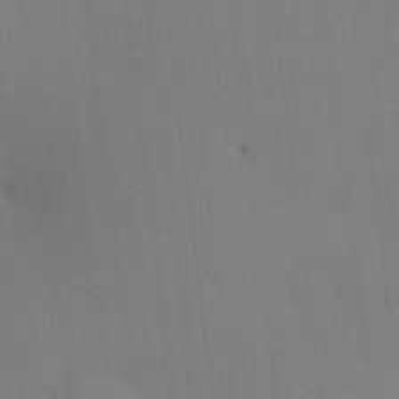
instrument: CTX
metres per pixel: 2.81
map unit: eHh
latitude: 0.1389
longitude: 17.4644
